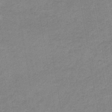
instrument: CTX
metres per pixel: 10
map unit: HNb
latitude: -34.0094
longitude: 57.4076
